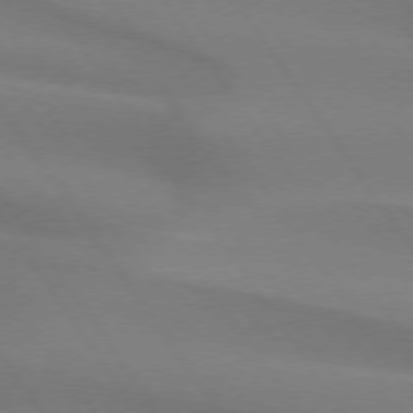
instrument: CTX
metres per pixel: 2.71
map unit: lApd
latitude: 74.2145
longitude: -63.3860
